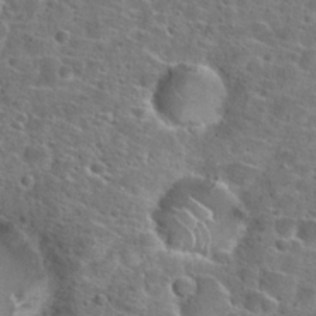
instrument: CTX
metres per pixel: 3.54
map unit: Hto
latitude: 24.4223
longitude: -46.8191
